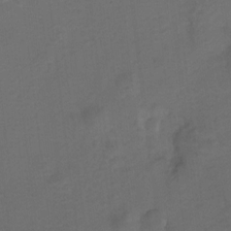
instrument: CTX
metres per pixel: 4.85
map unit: Hto
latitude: 5.0080
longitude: -32.5168
